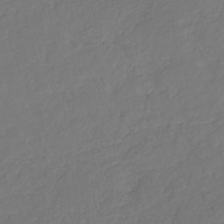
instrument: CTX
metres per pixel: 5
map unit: eHb
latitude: -30.0850
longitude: 65.3888
